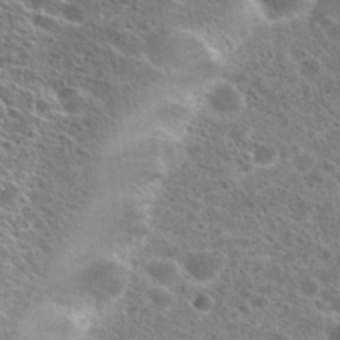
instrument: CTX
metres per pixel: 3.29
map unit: Hto
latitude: 25.8205
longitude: -46.8380
